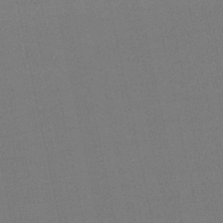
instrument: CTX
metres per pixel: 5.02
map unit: eHb
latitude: -49.8423
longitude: 72.5951
